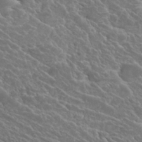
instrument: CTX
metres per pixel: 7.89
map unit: Hto
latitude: 27.1403
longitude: -41.7638
